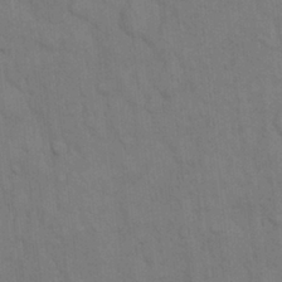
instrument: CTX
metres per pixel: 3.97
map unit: Hto
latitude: 14.0633
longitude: -57.6315
